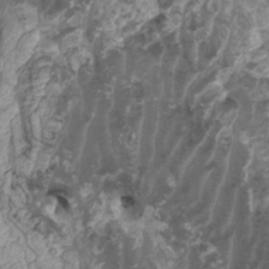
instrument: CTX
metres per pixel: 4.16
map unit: HNhu
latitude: -1.3132
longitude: 13.8989
